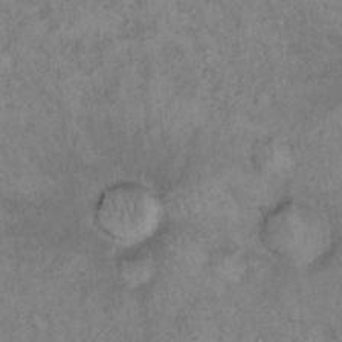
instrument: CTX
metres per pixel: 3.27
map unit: eHh
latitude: 16.4790
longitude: -63.6883
